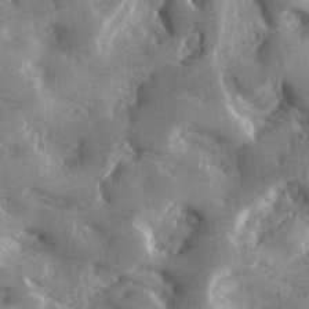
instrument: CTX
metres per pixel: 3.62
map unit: lHvf
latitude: 31.5560
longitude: -92.6301
